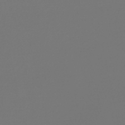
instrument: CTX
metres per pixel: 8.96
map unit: lHb
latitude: -47.2754
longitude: 59.9178
